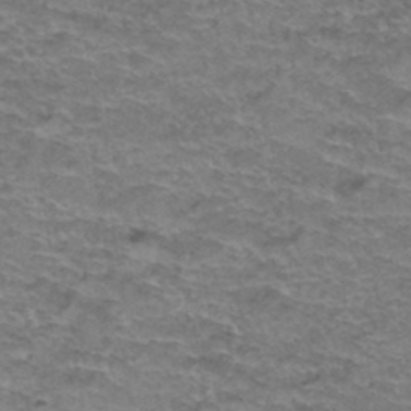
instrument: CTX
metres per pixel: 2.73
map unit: Hto
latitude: 37.3860
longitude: -42.6680
